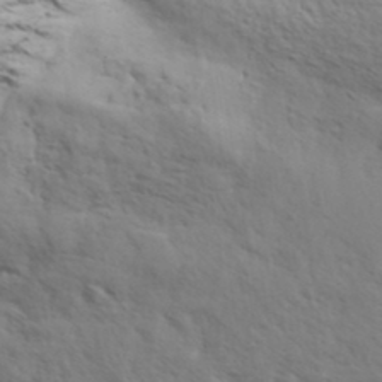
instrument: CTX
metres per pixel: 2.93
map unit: eHh
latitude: 36.1389
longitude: -139.1970
